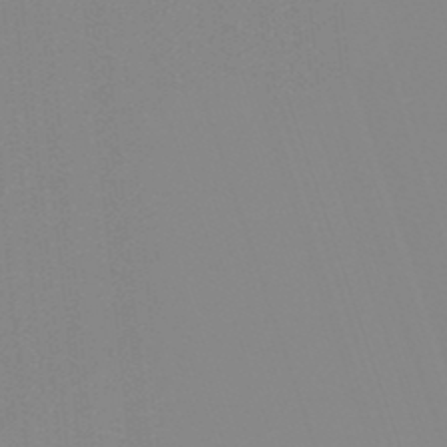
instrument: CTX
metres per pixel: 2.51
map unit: lHb
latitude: -48.8975
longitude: 81.3699
